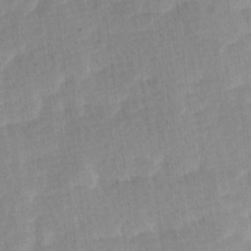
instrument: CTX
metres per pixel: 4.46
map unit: Ave
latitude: 10.9703
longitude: -106.9892
